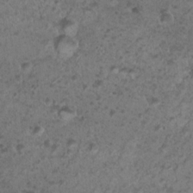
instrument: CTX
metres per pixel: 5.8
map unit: Nhu
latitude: 2.7624
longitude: -15.4805
